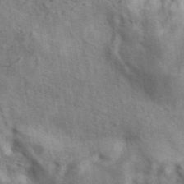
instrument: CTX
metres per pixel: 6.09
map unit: ANa
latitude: 41.6694
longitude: 14.0472
